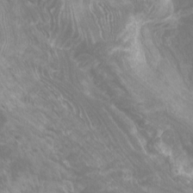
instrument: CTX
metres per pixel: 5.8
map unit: Htu
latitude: -11.8611
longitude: -71.4993
